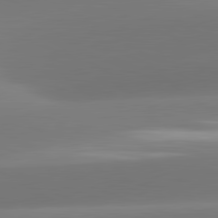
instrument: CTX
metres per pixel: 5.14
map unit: lApd
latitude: 81.5938
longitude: -162.7247
